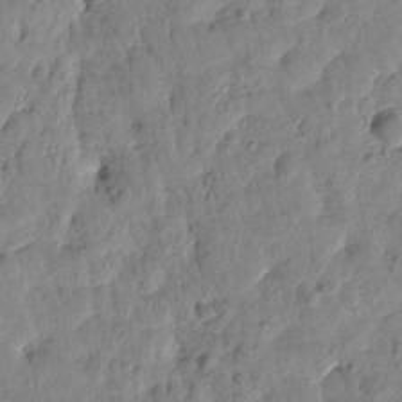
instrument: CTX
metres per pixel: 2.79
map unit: Htu
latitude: 1.9150
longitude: 179.8611
